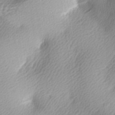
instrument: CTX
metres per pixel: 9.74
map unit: lAa
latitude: -5.1809
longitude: -121.4805
